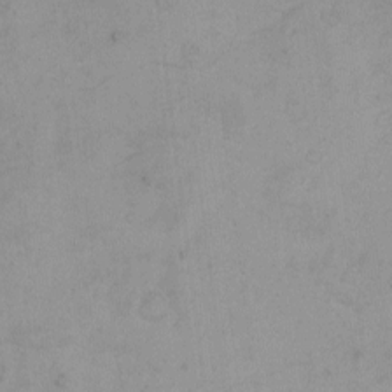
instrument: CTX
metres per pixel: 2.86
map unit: eHh
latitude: -1.9745
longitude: -79.4616
